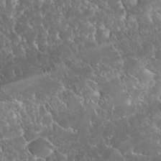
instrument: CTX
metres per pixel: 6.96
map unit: eHh
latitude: 34.1766
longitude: -64.7813
